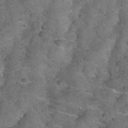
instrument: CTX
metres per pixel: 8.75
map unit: Nhu
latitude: 32.0255
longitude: -52.9702
